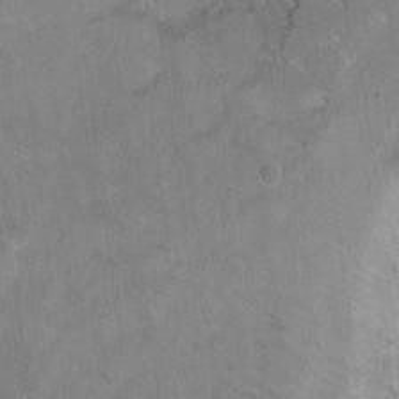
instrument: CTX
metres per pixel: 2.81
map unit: Ht
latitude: -4.8408
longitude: -36.0822
